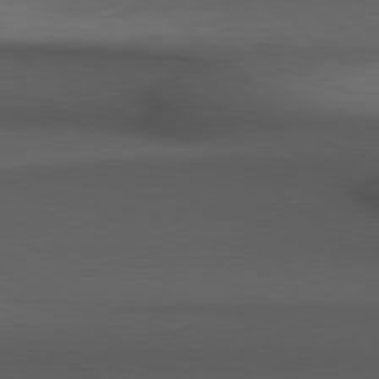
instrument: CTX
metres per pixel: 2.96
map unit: Hpe
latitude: 78.5924
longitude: -161.5749
